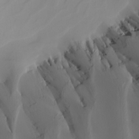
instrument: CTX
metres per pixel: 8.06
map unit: Nhu
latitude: -5.3131
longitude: -94.9703
